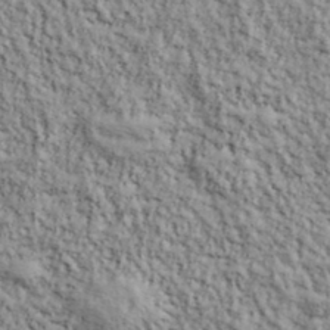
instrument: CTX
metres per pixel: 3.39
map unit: lHvf
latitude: 38.9514
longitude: -90.4601
